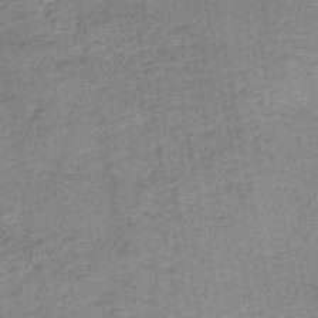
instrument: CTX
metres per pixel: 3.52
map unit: HNb
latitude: -50.1417
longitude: -49.7072
